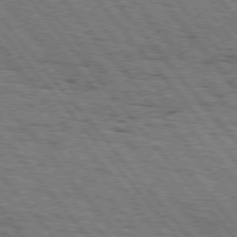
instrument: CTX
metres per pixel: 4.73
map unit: Hpe
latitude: 75.7828
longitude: -153.4049
